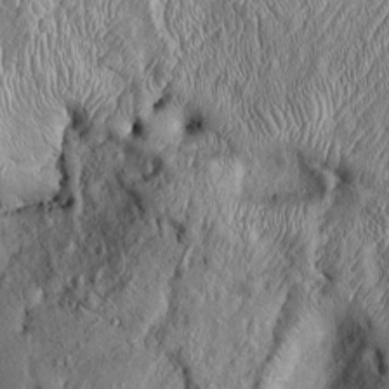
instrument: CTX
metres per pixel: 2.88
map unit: Htu
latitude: -6.4440
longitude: 157.3887
